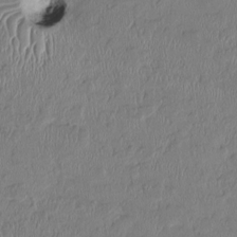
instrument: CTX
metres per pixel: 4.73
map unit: HNhu
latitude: 2.0255
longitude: -5.4237
